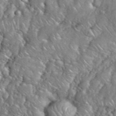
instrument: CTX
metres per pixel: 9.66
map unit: eHh
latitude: 38.7435
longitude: -59.1214
